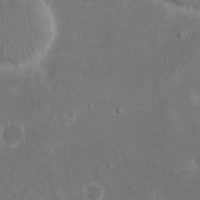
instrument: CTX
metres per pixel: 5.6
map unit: eHh
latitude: 17.7261
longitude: -72.2712
